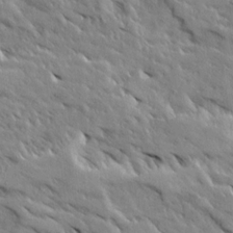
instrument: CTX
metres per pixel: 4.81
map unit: Ave
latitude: 19.3670
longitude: -136.2523
